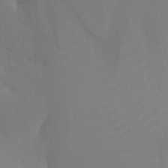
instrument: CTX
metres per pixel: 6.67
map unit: Ht
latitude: -13.6722
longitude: -50.1766
